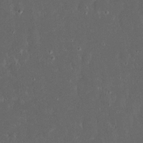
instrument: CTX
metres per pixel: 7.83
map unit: eHh
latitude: 17.0647
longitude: -73.8017
